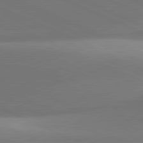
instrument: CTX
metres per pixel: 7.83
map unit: lApd
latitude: 81.6316
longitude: 143.8611
